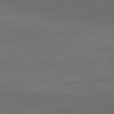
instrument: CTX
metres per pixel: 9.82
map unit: Ap
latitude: -81.4833
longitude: -86.4979
